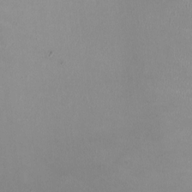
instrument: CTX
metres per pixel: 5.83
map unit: HNhu
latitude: 0.0822
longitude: -2.9513
